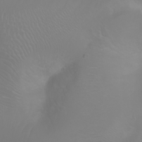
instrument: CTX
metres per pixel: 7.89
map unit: Ht
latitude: -2.5195
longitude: -61.1781
